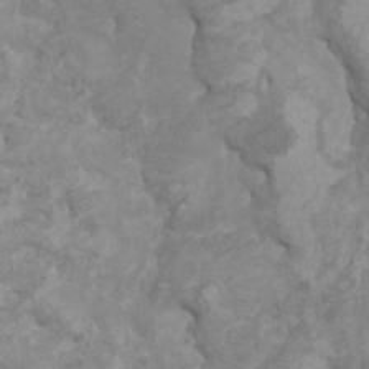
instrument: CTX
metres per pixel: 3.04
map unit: HNhu
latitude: 1.9906
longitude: -1.1214
